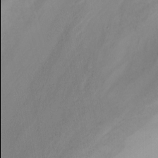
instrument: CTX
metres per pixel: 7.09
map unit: Nhu
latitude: -7.3131
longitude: -77.9906
